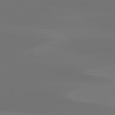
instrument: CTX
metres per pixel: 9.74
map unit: Hpe
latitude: 78.1767
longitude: -129.6883
